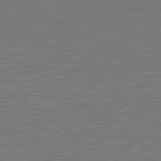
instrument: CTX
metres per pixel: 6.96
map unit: lApd
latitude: 81.5182
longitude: 151.0297
